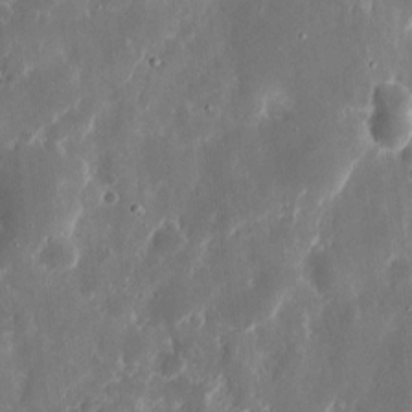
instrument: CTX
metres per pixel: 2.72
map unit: eHh
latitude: 11.0648
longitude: -71.8772
